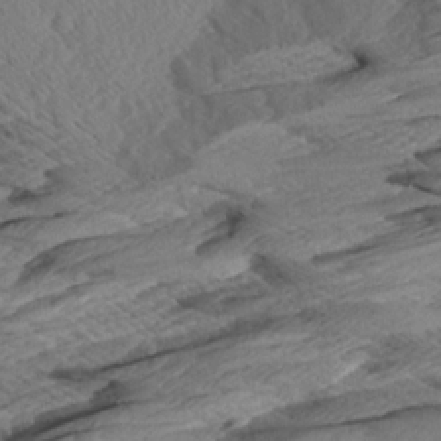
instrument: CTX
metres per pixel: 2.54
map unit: Aa
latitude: 8.7435
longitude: -135.2348
